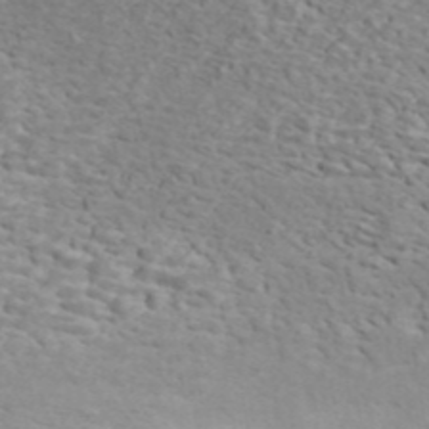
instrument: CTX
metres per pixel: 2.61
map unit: ANa
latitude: 44.2522
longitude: 21.4076
